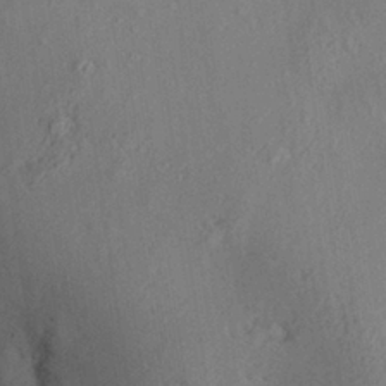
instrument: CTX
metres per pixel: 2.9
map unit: Aa
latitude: 28.0633
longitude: -135.4804
